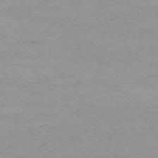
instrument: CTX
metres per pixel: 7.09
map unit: Ap
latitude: -76.1795
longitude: -65.2537
